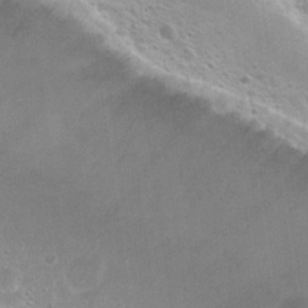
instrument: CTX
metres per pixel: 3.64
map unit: Nhu
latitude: 26.2712
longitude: -50.4223
